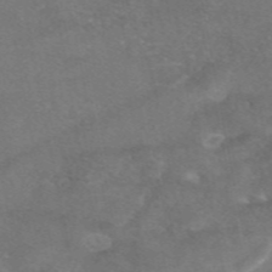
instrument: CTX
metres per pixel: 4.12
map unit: eAb
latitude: 47.4805
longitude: 120.3306
